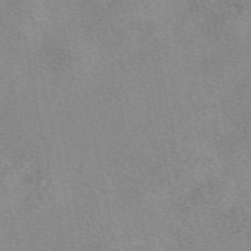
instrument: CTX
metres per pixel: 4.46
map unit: eAb
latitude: 49.4993
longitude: 106.2173
